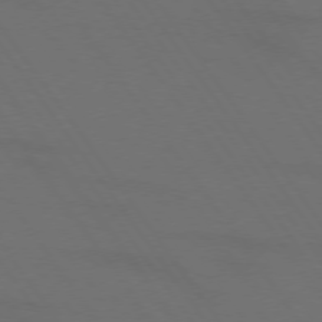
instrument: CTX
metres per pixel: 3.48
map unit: lApd
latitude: 73.9528
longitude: -72.1389
